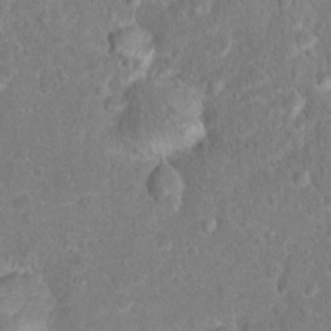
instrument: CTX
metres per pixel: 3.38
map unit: Hto
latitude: 16.9325
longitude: -41.5182
